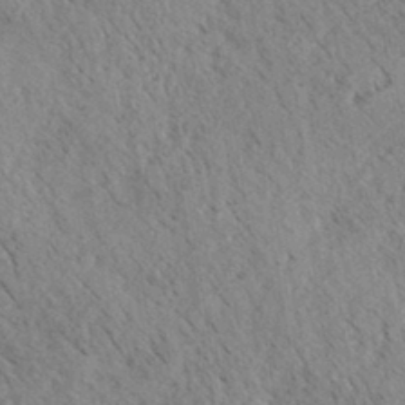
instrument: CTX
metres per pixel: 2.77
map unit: eHh
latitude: 34.9702
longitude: -140.2900
